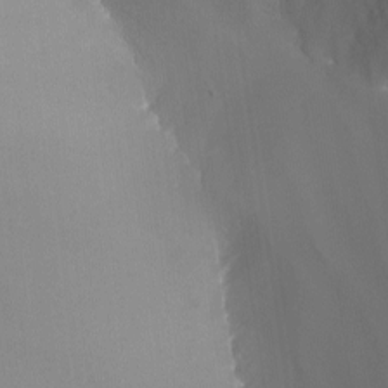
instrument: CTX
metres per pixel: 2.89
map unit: Nhu
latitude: -9.2187
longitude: -77.9339
